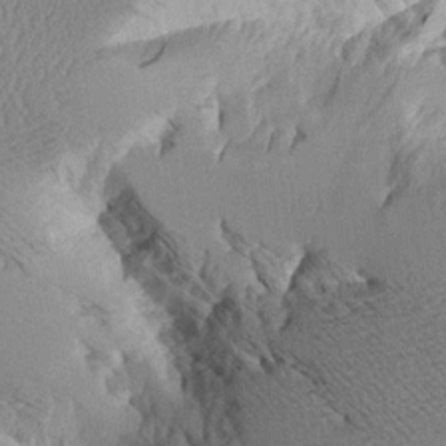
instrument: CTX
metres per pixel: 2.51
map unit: Aa
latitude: 11.0648
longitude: -127.4804
